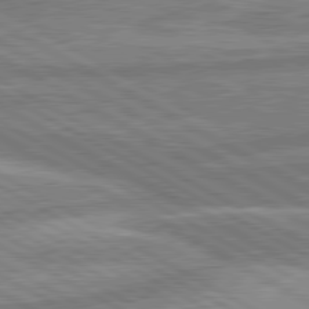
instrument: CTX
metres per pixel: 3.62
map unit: lApd
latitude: 80.4034
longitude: -171.5560
